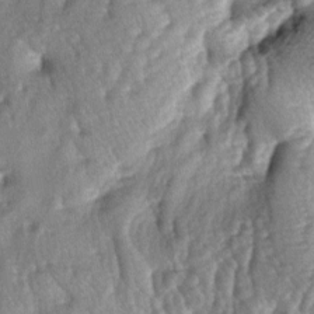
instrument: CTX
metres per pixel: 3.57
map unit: lAa
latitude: -5.8044
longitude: -126.0255
